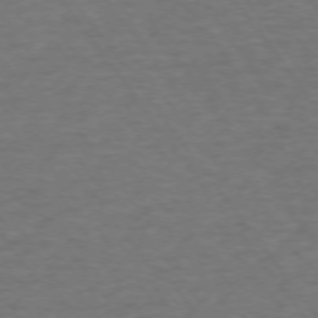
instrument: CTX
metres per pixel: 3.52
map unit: Ap
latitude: -75.5588
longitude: -89.9151
